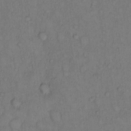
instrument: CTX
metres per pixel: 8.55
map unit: Hto
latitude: 9.3293
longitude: -58.4412
